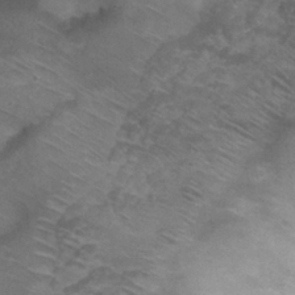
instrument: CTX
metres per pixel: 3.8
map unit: Nhu
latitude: 25.2348
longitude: -53.4993
